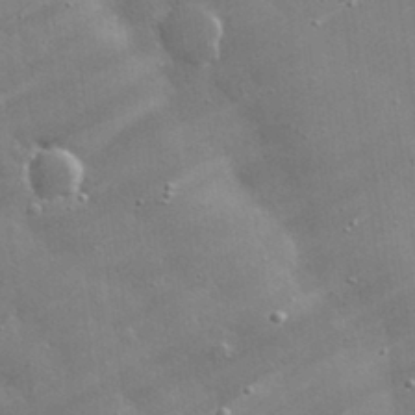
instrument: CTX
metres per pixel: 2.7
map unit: lHvf
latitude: 32.3845
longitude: -92.4412
